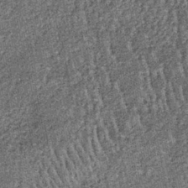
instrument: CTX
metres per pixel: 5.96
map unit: lHb
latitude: -38.9541
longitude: 64.9353
